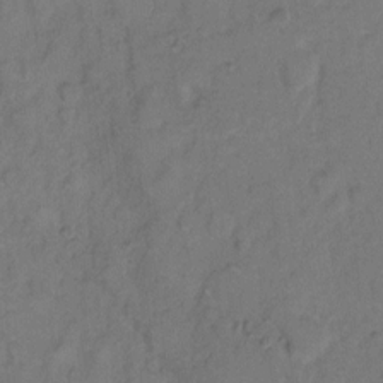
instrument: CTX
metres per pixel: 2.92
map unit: Hto
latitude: 7.1592
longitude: -61.6316
